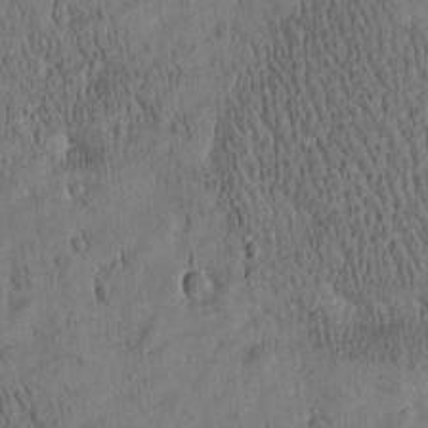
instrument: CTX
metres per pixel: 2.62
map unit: Htu
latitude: -4.4818
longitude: 175.0108
